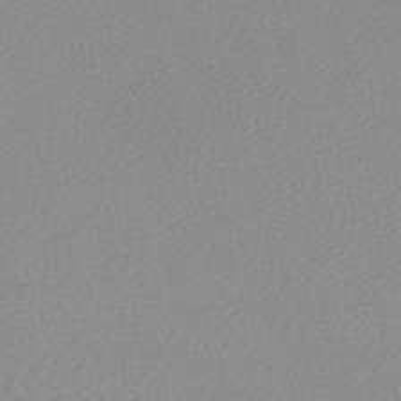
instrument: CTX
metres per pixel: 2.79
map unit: lHb
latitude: -42.4251
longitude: 73.5966
